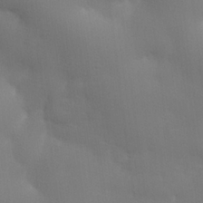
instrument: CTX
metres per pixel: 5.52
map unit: lHvf
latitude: 24.2144
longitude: 140.8597
